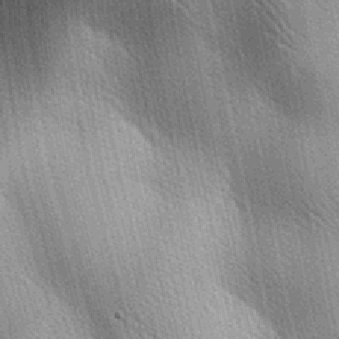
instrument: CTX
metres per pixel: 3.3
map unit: lAa
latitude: -7.9178
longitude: -124.4223
